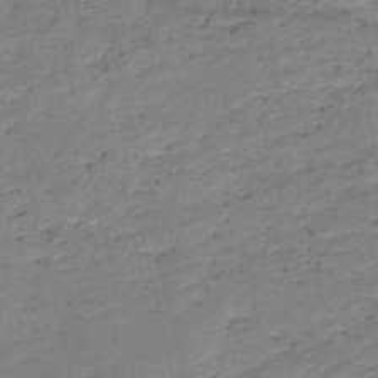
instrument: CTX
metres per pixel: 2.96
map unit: HNb
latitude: -50.5574
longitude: -40.9324
